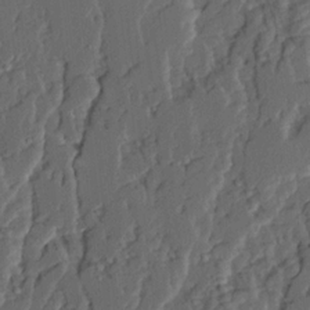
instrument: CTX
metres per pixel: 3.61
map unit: Ave
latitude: 14.8191
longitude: -136.9325
